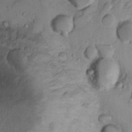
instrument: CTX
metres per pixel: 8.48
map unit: Nhu
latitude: 18.2522
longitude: -32.7435
